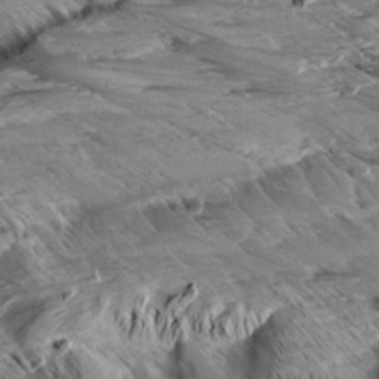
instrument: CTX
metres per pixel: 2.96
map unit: Aa
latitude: 9.5182
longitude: -141.5371
